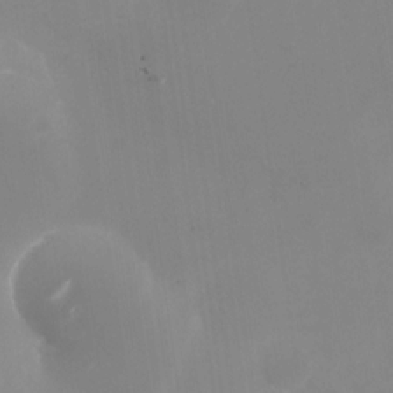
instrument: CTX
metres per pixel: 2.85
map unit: Nhu
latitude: -27.3509
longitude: -75.4238
